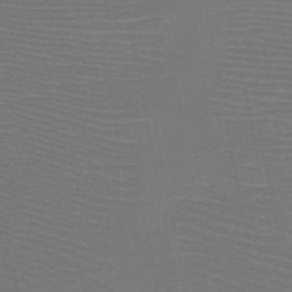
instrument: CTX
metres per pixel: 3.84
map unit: HNb
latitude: -47.5399
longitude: -43.2915
